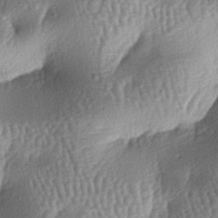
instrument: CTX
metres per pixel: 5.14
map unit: lAa
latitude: -6.8786
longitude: -128.0822
